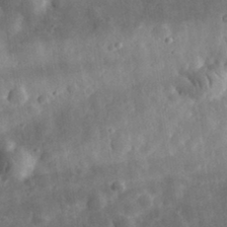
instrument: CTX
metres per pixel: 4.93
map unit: eHh
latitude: 32.5546
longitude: -78.8002
